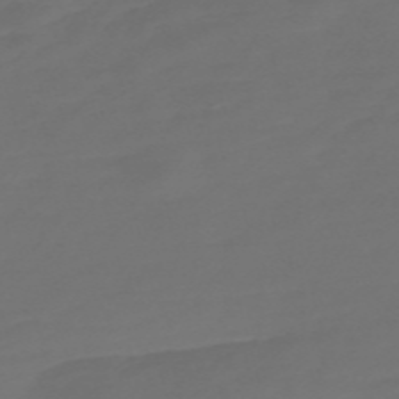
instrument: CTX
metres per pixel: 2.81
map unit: Nve
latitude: -58.5762
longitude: 56.5951
